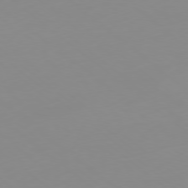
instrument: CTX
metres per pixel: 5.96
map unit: Hpe
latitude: -79.1809
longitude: 15.7856
